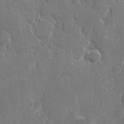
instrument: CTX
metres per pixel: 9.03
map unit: eHh
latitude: 7.8961
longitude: -67.3859
